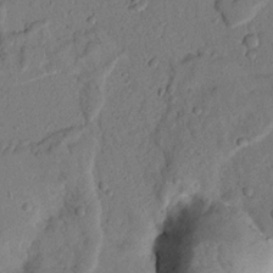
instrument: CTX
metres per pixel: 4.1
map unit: Nhu
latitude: 20.3090
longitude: -77.1214
